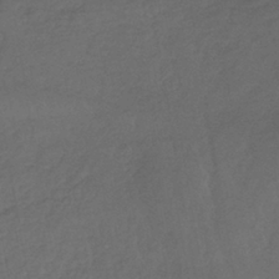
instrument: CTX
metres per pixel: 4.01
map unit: lHb
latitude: -39.1809
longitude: 71.1998
